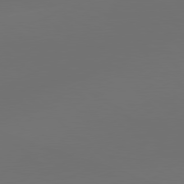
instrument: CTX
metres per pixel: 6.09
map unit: lApd
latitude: 79.1214
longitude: -172.3656
